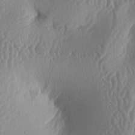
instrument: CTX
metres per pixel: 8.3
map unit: lAa
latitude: -5.8044
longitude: -128.5357
